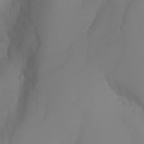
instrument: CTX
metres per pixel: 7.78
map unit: Aa
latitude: -6.6518
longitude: -85.4049
